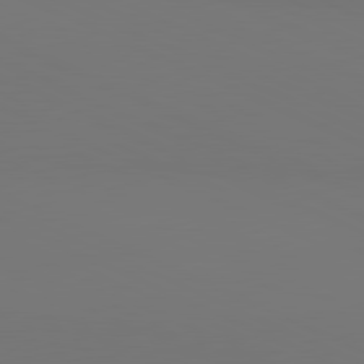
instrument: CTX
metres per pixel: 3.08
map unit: lApd
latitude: 81.2726
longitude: 147.4076
